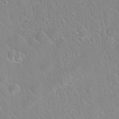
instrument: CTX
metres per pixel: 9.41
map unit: Hto
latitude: 21.7450
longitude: -52.2712
